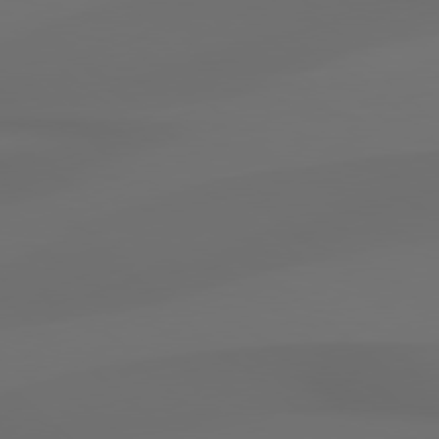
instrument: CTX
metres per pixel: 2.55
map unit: Hpe
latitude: 78.7247
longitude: -134.9324
